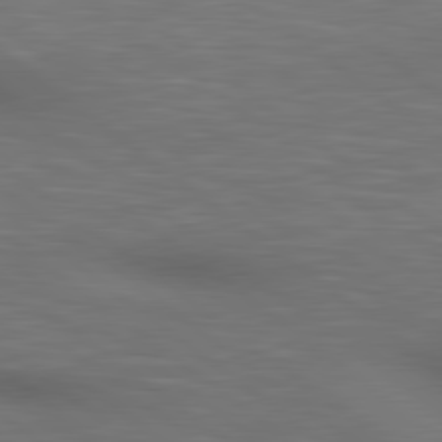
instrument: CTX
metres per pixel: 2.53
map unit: lApd
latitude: 80.3467
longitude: 118.6707
